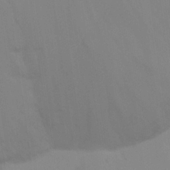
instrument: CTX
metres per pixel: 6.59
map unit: eHh
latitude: 22.4601
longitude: -63.0837
